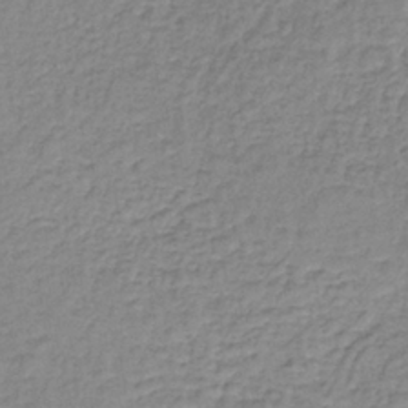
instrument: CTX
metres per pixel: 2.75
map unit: lHb
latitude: -35.9367
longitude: 62.3117
